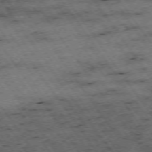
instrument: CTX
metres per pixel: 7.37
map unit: Hpe
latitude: -74.5763
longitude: 1.9556
